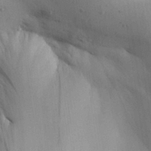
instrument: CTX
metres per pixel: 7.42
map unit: Aa
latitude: 30.5357
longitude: -145.1592
